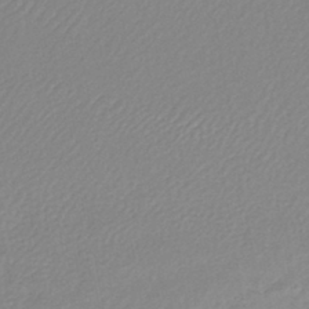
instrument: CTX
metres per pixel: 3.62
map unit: lHb
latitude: -41.5399
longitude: 61.8233
